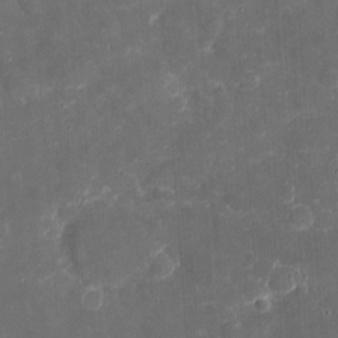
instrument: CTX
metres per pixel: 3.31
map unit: eHh
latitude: 4.7624
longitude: -70.2711
